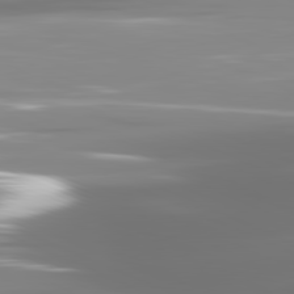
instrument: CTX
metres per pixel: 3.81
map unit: lApd
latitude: 81.6316
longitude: -137.5560
